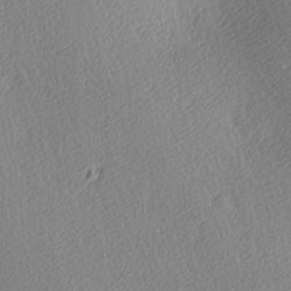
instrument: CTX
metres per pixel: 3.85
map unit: Ave
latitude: 3.7827
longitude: -112.7624
